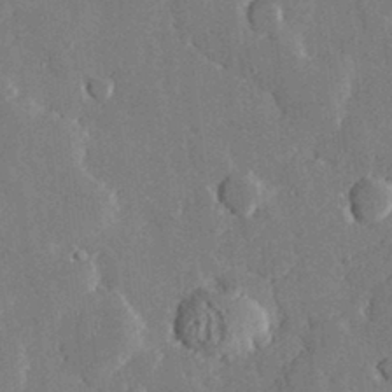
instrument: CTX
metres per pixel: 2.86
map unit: lHvf
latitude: 33.4049
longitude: -91.0647
